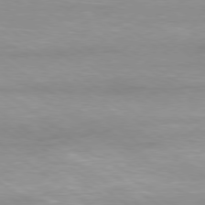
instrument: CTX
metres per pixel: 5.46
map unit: Ap
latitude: -79.6721
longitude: -66.9324
